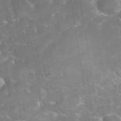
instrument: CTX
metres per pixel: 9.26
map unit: eHh
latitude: 36.4601
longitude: -61.7449
